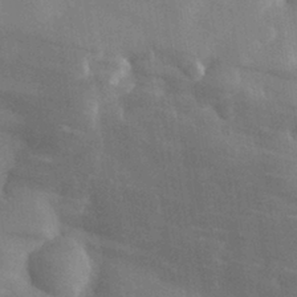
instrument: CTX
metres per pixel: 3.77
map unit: eHh
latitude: 30.9703
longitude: -72.5924
